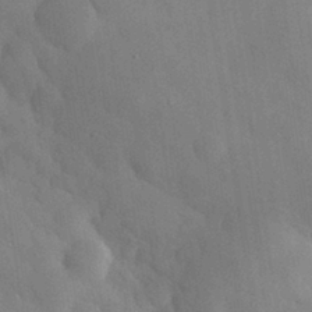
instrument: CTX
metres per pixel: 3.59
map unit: eHh
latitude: 30.7058
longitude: -72.5924
